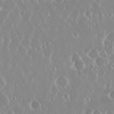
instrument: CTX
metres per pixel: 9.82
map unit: Nhu
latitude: 29.3293
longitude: -61.8772
